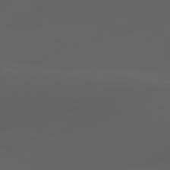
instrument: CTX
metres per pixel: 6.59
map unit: lApd
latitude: 80.1578
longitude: -89.7828
